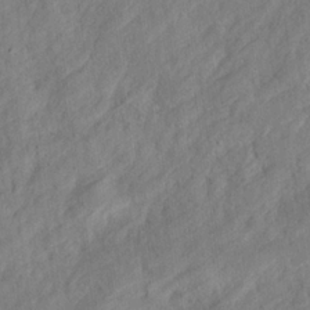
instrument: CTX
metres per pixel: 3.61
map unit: eHh
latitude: 24.5356
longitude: -79.7450
